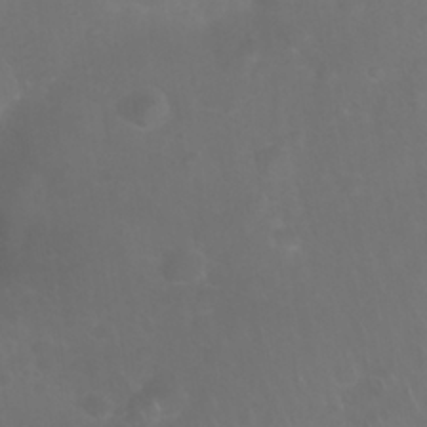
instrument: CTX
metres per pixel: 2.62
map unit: Nhu
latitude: 27.4804
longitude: -64.8947
